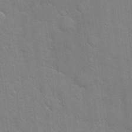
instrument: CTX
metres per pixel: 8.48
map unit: Hto
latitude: 20.9514
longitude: -52.0822
